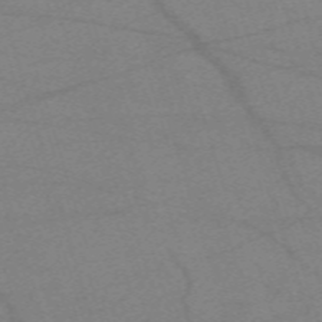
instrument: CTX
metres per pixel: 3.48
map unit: eHh
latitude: -61.8989
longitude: 54.5196
